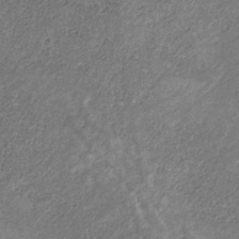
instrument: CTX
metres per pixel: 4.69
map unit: HNb
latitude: -32.5952
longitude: 59.7666
